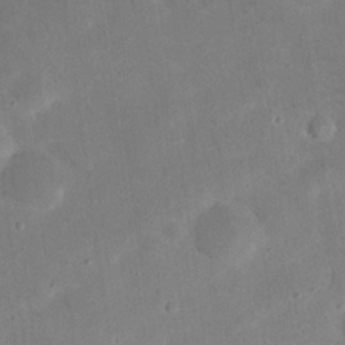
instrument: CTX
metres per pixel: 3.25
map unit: eHh
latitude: 24.5545
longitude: -67.9339
